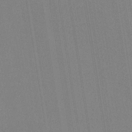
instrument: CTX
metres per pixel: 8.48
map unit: HNb
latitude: -33.8423
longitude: 54.7841
